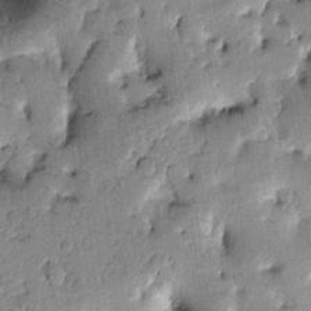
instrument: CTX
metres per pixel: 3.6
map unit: Htu
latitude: -0.2362
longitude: 171.7667
